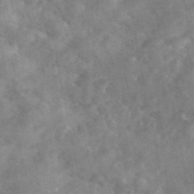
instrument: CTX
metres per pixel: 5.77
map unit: eAb
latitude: 46.5546
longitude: 127.5588
